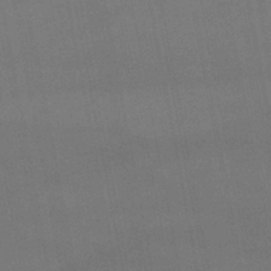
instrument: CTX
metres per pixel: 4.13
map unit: lHb
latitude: -46.7463
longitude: 73.7477
